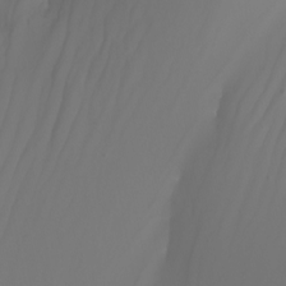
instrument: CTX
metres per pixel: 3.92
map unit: Nhu
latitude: -8.1606
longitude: -80.0633
